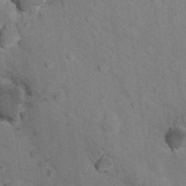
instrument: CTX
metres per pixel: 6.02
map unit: Nhu
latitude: 16.3656
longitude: -32.4034
